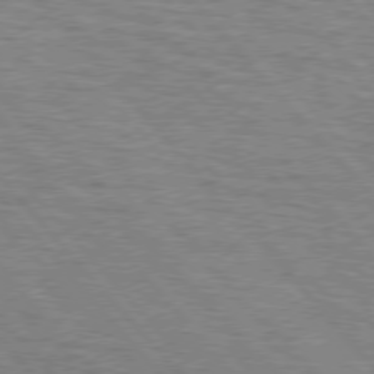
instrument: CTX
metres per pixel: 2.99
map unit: lApd
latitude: 76.1200
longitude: -76.9702
